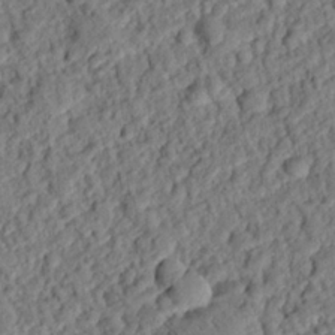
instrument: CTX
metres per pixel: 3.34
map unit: eHh
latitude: 25.7638
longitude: -80.8758
